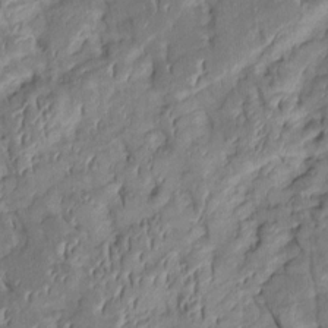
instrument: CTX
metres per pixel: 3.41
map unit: Htu
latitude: 1.1781
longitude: 148.7652
